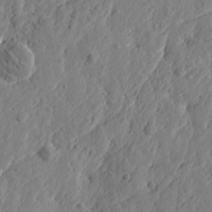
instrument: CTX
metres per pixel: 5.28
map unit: Htu
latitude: -2.0661
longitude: -178.6302
